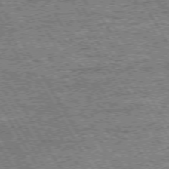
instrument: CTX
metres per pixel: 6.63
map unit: Hpe
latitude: 72.4034
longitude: -127.9150
